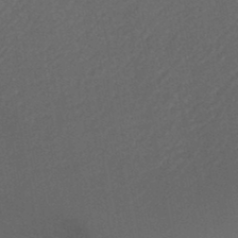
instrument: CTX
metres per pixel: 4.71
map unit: HNb
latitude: -46.1228
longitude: -45.0458
